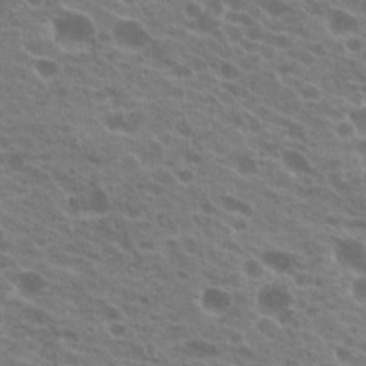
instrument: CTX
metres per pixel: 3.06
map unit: Hto
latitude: 21.8017
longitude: -38.3656
